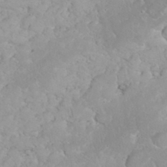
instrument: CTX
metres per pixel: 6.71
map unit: eHh
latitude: 35.5938
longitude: -63.7639
